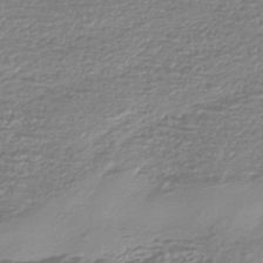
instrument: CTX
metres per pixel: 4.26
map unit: HNhu
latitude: -44.1606
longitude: 98.8975
